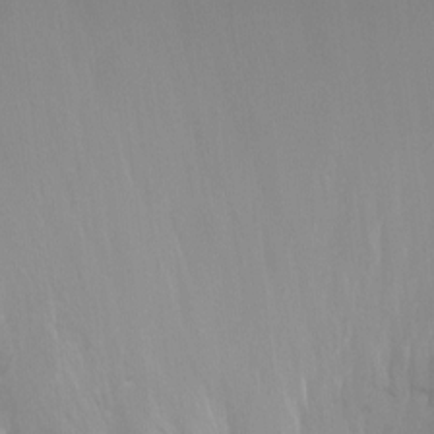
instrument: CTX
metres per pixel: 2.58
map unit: Ht
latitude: -11.1431
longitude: -44.4979
